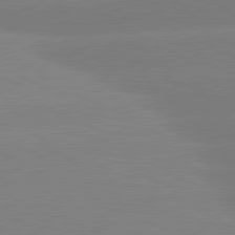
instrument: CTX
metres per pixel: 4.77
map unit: lApd
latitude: 81.2348
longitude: -151.3481
